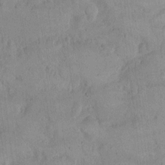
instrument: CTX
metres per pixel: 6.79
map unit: Hto
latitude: 9.8772
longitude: -58.4223
